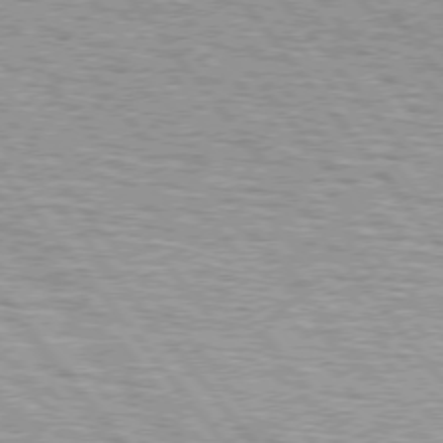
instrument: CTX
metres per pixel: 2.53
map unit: lApd
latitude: 75.0647
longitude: -76.3278
